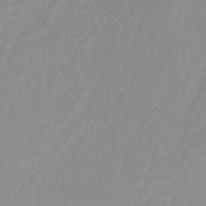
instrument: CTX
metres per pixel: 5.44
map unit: lHb
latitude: -41.7855
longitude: 71.4455
